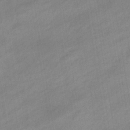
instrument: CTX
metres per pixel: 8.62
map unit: eHb
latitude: -37.3131
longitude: 79.6344
